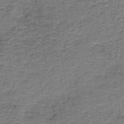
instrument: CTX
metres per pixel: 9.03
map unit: HNb
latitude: -39.5021
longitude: 50.6140
